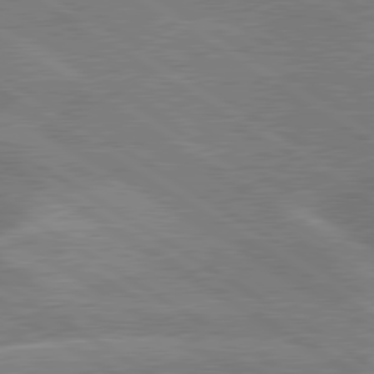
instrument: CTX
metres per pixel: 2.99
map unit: lApd
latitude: 79.6505
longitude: -131.2726
